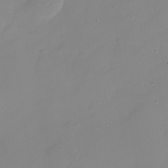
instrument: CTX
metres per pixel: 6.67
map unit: Nhu
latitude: -28.6141
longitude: -63.9906
